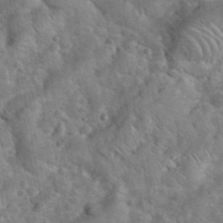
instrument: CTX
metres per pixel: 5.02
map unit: eHh
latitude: 37.6883
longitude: -64.4790
